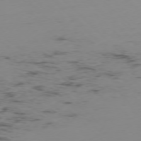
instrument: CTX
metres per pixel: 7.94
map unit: Ap
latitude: -77.1620
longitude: -81.9528
